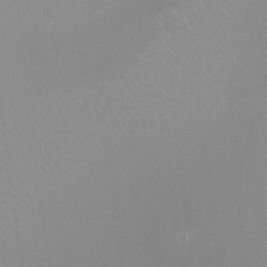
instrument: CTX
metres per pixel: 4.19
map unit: Nhu
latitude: -8.6896
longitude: -94.7247
